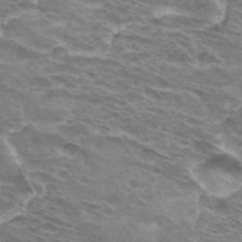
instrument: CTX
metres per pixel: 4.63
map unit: Hto
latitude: 32.8569
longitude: -42.3089
